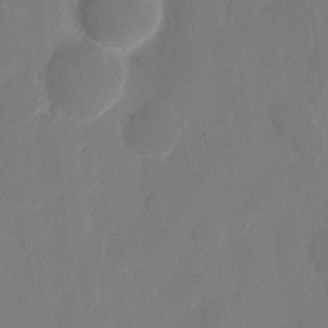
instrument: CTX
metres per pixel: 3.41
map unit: eHh
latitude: 9.5749
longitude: -67.6693
